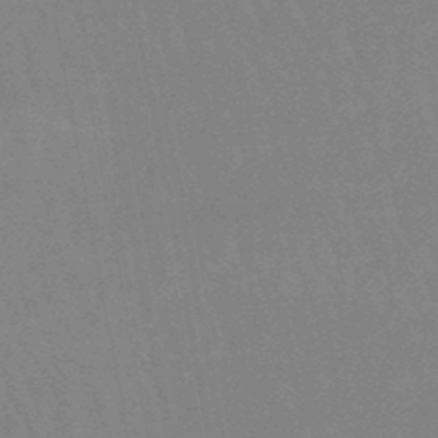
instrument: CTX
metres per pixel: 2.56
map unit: eHb
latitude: -46.6140
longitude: 80.0283
